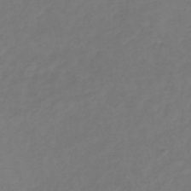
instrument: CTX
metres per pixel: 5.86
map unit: lHb
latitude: -39.2565
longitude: 72.4440
